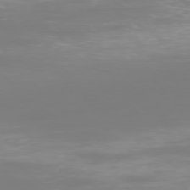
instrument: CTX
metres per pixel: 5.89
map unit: Ap
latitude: -77.0486
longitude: -80.8947
